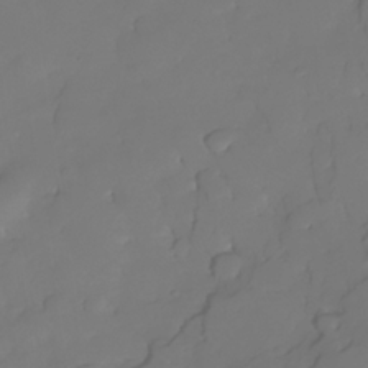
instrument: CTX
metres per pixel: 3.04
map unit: Nhe
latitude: -34.8030
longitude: -143.1592
